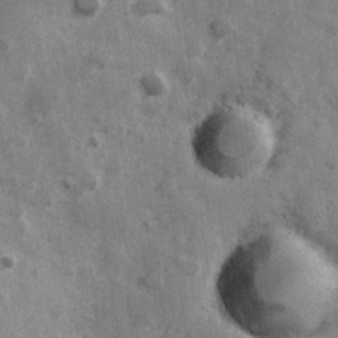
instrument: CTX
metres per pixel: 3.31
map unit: Hve
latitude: 25.4426
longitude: 147.1998
